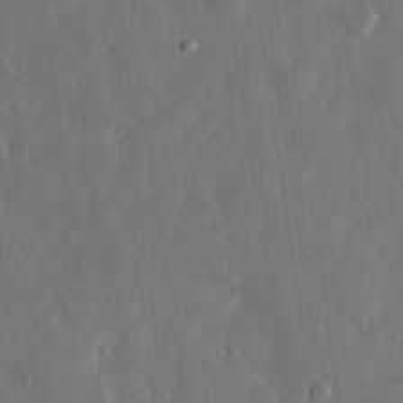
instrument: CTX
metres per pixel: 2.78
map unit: eHh
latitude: 31.1404
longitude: -78.2145
